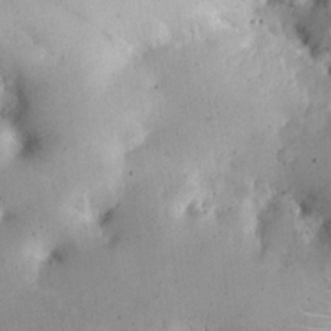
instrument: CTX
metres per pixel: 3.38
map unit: eHh
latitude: 24.2900
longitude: -66.7246
